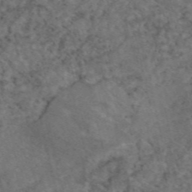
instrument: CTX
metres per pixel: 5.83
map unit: eAb
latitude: 47.5560
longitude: 112.3495
